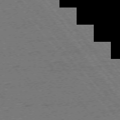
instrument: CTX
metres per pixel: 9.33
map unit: Ap
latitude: -75.0487
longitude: -81.7450
